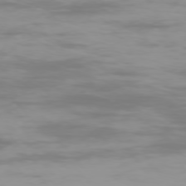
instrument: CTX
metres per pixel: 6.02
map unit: Ap
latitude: -76.9542
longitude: -74.2334
